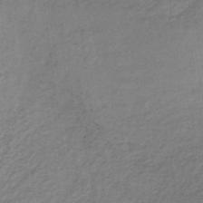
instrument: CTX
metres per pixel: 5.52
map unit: lHb
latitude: -35.6911
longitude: 60.8219
